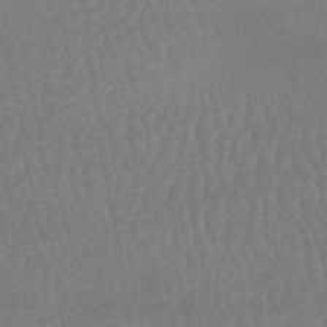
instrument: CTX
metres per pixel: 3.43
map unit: lHb
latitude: -40.7463
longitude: 67.0108
